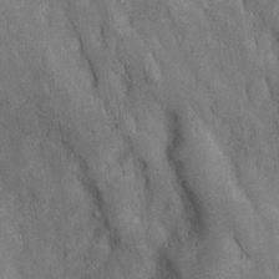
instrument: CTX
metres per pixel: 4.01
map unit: Htu
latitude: -7.1431
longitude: 155.5966
